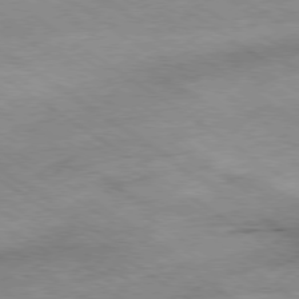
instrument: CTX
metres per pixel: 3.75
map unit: Hpe
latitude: -78.9163
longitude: -21.6127
